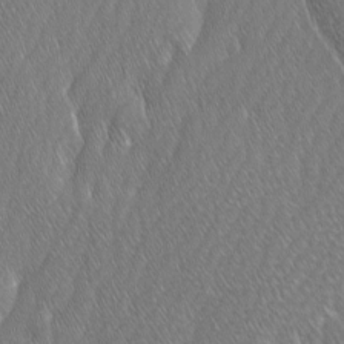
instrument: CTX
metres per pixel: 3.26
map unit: Ave
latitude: 9.3104
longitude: -105.7261
